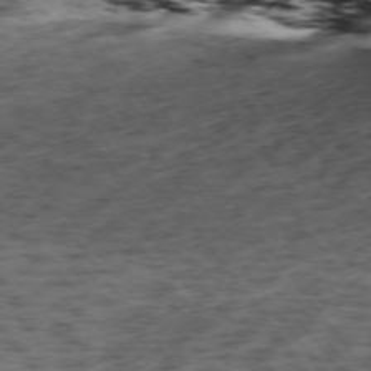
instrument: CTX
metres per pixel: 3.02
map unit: Ap
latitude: -74.2929
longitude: -73.0081
